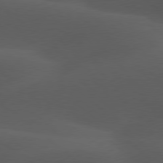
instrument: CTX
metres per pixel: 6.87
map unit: lApd
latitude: 77.8583
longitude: -55.2348
